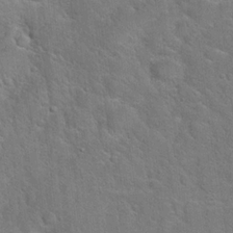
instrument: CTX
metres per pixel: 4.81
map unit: Hto
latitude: 19.8583
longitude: -51.1781
